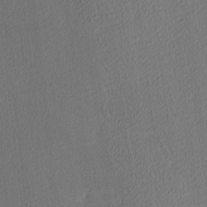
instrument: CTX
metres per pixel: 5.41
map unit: Ave
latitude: 3.6505
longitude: -113.6883
